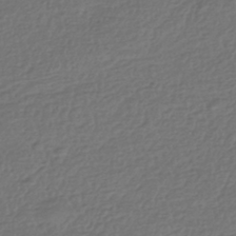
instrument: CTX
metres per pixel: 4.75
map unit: HNhu
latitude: -43.9178
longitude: 97.8611
